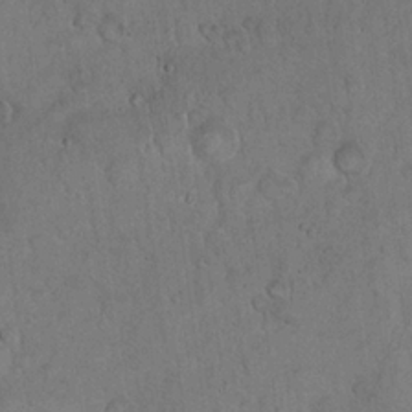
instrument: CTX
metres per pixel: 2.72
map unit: eHh
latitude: 22.3278
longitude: -58.5546
